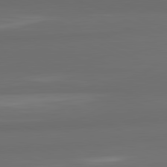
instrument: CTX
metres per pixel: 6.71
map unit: lApd
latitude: 82.1011
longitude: -170.8569
